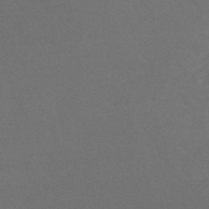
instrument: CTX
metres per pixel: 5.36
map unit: lHb
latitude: -43.5966
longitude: 73.7100
